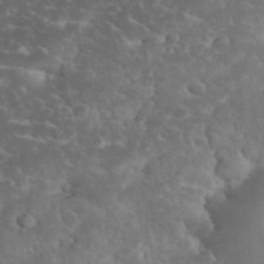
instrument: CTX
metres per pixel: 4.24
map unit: eHh
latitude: 34.6301
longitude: -65.2159
